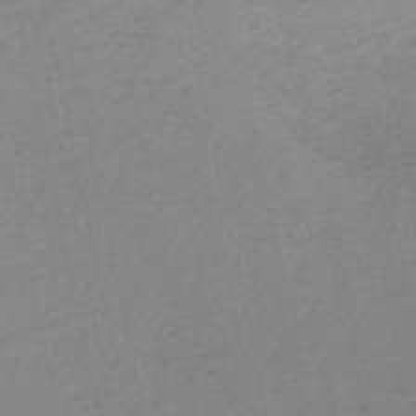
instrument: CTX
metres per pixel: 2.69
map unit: HNb
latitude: -52.6896
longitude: -48.0633
